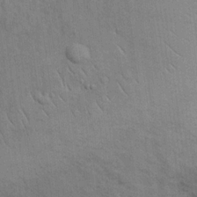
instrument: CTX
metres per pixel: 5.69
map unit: Hve
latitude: 19.7638
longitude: 151.1620
